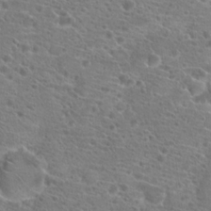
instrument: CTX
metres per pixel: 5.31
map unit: Hto
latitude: 21.1026
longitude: -40.8757
